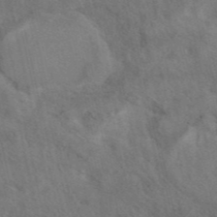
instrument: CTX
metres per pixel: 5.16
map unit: eAb
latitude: 42.4223
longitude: 109.0486
